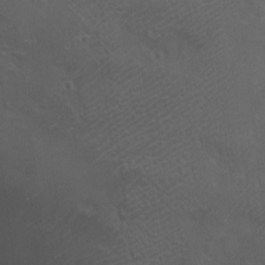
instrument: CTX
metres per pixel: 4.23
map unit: eHh
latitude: -3.8989
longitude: 19.4265
